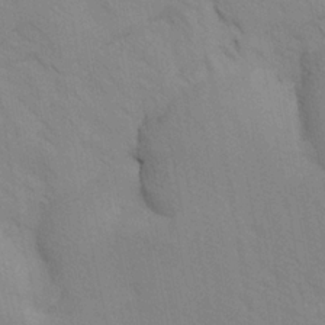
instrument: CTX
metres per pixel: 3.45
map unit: Ave
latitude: -1.2187
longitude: -112.1200
